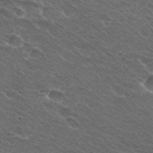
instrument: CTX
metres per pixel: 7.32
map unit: Hto
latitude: 29.7072
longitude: -47.4238
